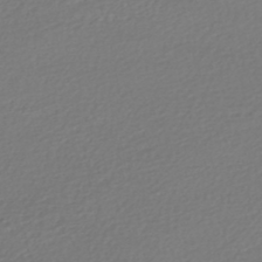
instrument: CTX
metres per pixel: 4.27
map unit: HNhu
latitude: -47.4454
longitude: 103.2376
